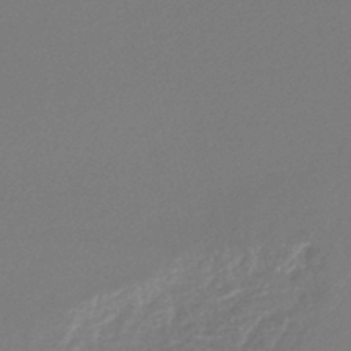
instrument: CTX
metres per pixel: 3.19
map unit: lHb
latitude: -44.4440
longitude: 64.9542
